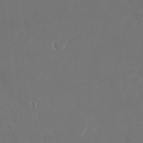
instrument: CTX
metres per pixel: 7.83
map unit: Nhu
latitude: -28.5007
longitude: -70.1389
